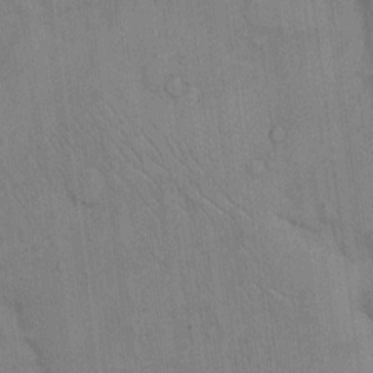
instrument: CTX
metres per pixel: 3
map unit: Hto
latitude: 13.7072
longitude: -61.0836
